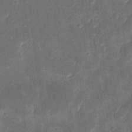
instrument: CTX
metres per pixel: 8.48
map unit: eHh
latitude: 8.6680
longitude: -73.2348
